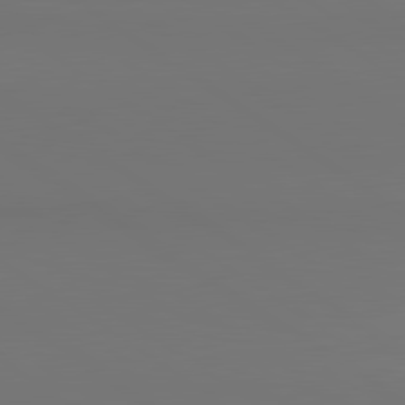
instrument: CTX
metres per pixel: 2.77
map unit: lApd
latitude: 80.9892
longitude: 152.8597
